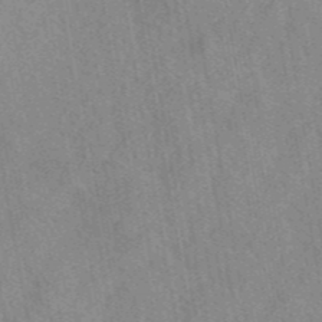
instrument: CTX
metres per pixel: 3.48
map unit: eAb
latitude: 44.0822
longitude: 116.2739
